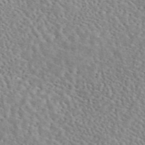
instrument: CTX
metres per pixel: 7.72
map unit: eAb
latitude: 45.3481
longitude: 112.6897
